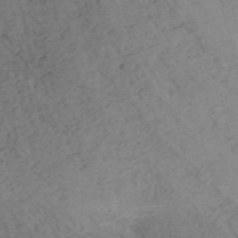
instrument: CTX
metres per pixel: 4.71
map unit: HNb
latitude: -55.0864
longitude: -45.7260
